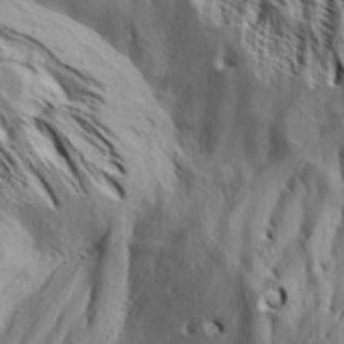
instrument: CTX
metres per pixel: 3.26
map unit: Aa
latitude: 32.6302
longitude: -136.7813
